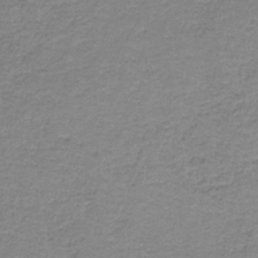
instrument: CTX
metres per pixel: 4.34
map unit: eAb
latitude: -36.1983
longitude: 52.5762
